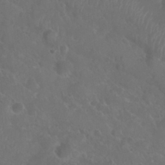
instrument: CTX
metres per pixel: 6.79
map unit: Nhu
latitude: 28.8191
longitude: -55.4993
